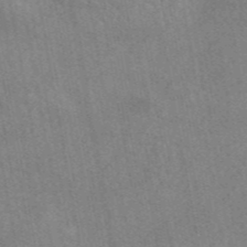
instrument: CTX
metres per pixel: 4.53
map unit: eAb
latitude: 44.9891
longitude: 124.9731
